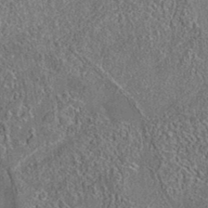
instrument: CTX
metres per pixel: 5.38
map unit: eAb
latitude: 35.6505
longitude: 112.1795
